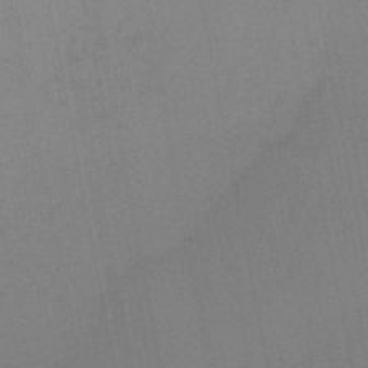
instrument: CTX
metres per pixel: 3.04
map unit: HNb
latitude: -45.3699
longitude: 55.8800
